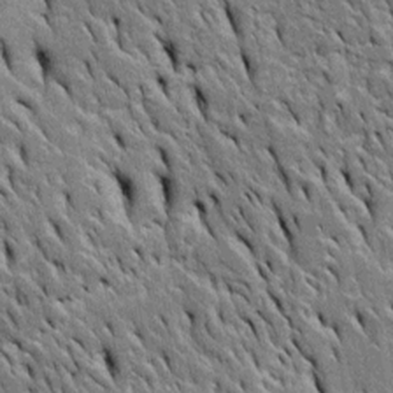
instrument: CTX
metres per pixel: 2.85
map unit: Htu
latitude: -3.6910
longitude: 150.9919
